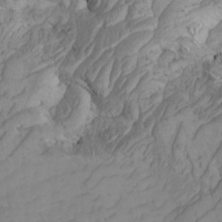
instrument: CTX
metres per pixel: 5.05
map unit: Htu
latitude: -3.9556
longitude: -73.6127
